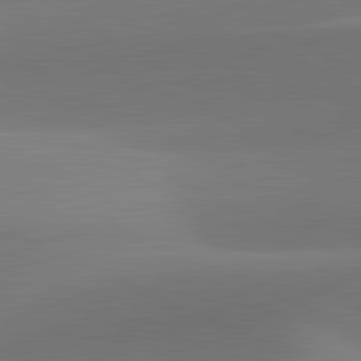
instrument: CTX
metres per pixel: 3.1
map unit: lApd
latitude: 81.7639
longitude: 131.3132
